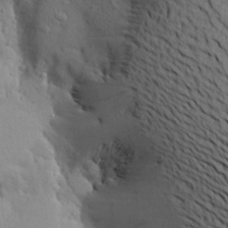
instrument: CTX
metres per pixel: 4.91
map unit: Aa
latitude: 23.0080
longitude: -146.3279
